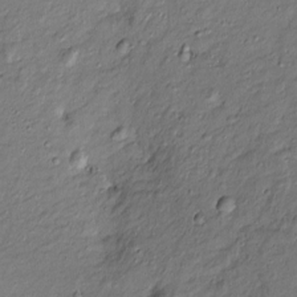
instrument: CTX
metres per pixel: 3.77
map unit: Htu
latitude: -8.0094
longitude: 177.2943
